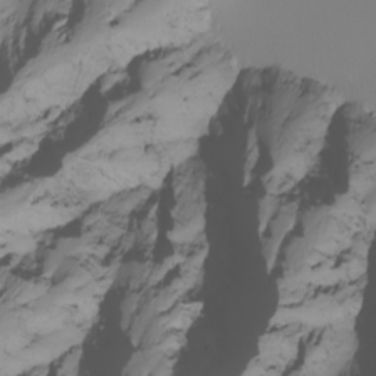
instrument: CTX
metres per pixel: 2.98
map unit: Nhu
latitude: -6.8786
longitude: -81.0080
